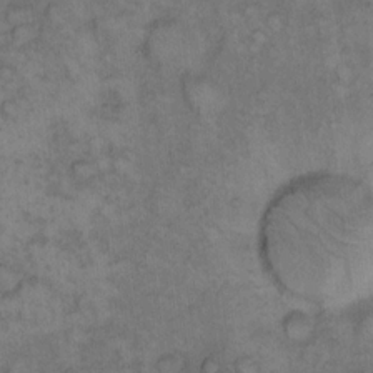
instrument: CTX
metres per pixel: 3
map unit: eHh
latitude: 12.8569
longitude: -64.0255
